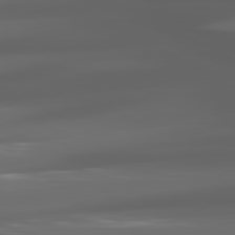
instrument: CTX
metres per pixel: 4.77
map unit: lApd
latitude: 80.6679
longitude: -141.0080
